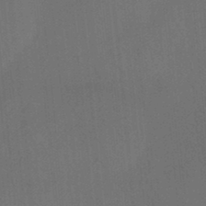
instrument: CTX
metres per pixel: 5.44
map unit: HNhu
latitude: 12.5735
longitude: 10.8408
